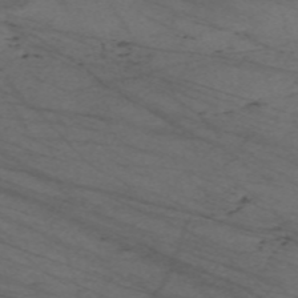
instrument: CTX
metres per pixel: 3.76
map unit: Nve
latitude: -59.6721
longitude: 61.4265
